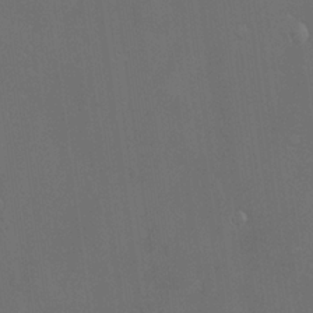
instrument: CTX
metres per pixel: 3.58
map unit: Hve
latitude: -11.3510
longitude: 174.4628
